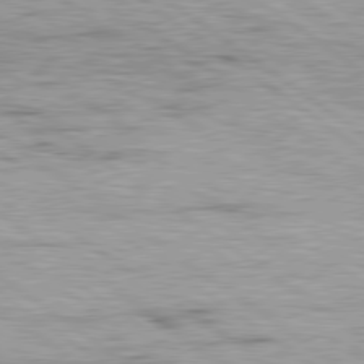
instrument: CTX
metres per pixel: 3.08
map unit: Hpe
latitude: 79.2537
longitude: -154.9514
